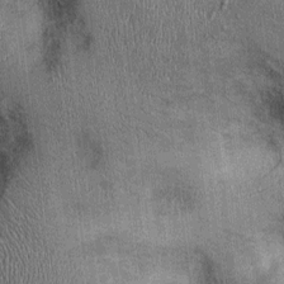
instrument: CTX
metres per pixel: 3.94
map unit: Ht
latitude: -0.4251
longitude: -13.2915
